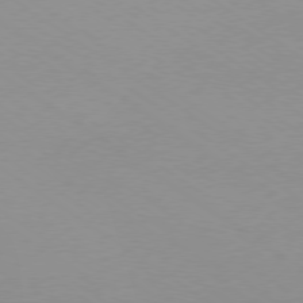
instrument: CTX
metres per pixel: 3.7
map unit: Ap
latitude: -79.1620
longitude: -67.0269
